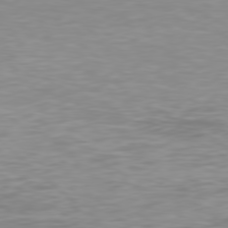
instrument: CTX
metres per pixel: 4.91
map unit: Hpe
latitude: 77.9150
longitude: -169.0459
